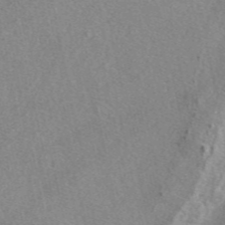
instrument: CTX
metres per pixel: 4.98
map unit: eAb
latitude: 47.1781
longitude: 107.9178
